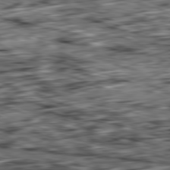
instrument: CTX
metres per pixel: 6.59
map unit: Ap
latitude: -81.6344
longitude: -82.3845
